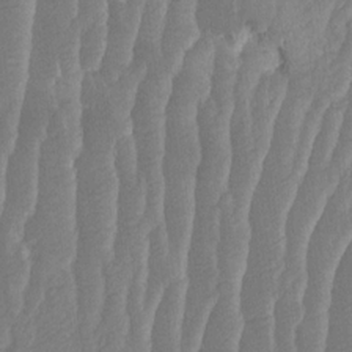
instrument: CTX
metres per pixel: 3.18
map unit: HNhu
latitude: -1.3321
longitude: 14.0283
